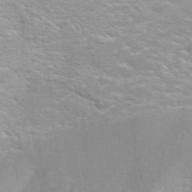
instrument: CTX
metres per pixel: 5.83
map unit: ANa
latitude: 39.8583
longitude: 23.0865
